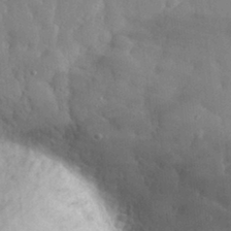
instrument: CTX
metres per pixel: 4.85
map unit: eHh
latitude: 31.3671
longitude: -71.9906
